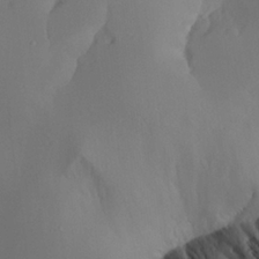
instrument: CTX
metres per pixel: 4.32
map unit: Aa
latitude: 25.5182
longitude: -128.3278
